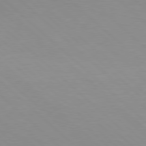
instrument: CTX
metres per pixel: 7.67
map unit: Hpe
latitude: 77.9150
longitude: -161.1970
